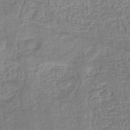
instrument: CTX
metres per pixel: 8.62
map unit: eHb
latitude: -35.7855
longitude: 79.8611
